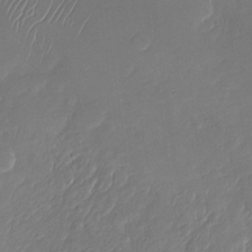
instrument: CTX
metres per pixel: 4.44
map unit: Nhu
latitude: -28.1606
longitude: -66.5545
